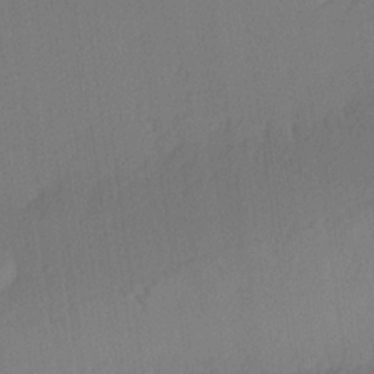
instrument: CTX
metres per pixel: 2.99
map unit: lHvf
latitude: 21.2159
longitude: 141.1998
